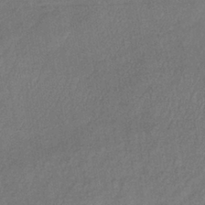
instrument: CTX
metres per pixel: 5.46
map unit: lHb
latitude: -39.5210
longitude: 72.9919
